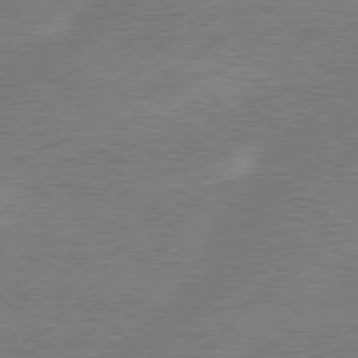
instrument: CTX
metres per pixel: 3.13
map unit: lApd
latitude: 79.5182
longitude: -144.8380
